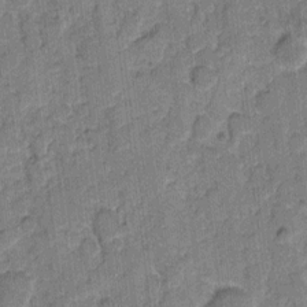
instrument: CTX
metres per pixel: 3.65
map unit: eHh
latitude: 8.0633
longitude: -63.8395
